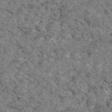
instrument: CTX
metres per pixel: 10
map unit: eAb
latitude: 46.0633
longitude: 117.3509
